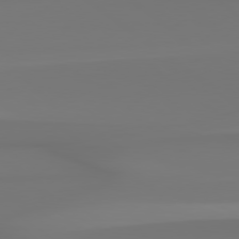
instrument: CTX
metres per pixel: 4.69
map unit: Hpe
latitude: 78.6869
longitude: -136.4790
